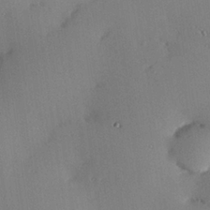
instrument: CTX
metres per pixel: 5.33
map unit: Hve
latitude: 26.4034
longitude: -91.1403
